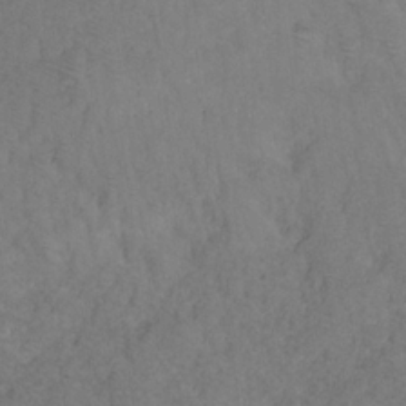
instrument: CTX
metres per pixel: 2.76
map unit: HNhu
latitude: -28.4818
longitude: 74.9542
